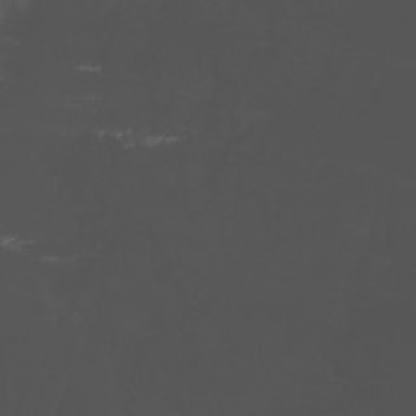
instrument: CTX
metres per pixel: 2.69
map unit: Nhu
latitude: -8.3306
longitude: -83.6693
